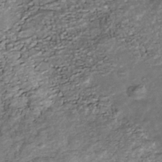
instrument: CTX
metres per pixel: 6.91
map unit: Nhe
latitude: -39.7100
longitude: -116.3656
